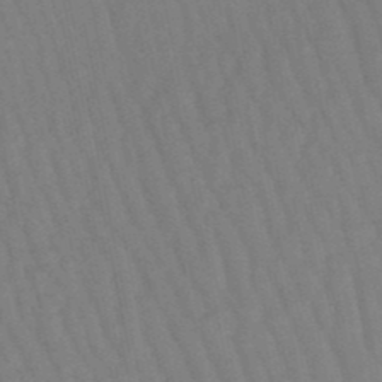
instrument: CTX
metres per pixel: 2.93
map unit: lHb
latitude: -49.7100
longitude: 72.2361
